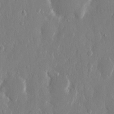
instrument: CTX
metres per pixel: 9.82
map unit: eHh
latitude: 12.6491
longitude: -71.3104
